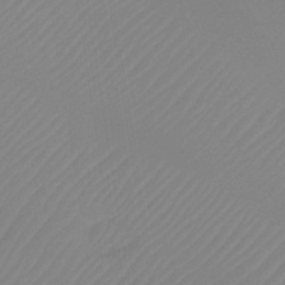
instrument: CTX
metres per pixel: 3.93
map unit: lHb
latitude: -34.1417
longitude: 67.1620
